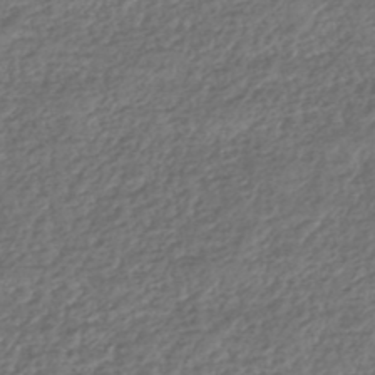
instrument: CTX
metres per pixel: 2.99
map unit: HNhu
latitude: -43.8422
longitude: 107.4266
